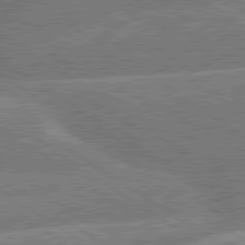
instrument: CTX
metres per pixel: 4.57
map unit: lApd
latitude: 79.8773
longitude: -157.3103
